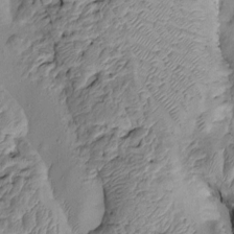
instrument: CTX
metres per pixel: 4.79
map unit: Htu
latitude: -6.7274
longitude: 154.4629
